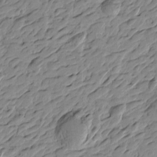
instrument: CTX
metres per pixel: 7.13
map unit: Htu
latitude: -4.0472
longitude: -178.5168
